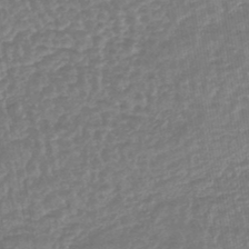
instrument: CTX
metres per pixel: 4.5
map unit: lHb
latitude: -43.6154
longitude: 79.2376
